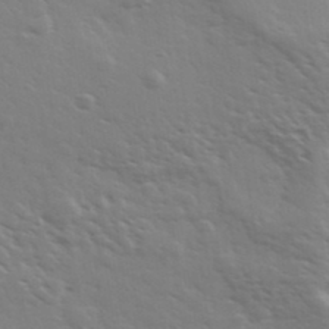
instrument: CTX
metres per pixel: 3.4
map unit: Ave
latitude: 37.1781
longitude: -109.2726
